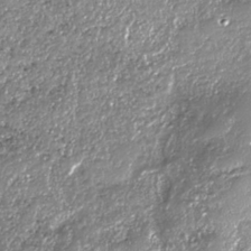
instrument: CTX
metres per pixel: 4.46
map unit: HNhu
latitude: -37.7099
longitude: 33.6533
